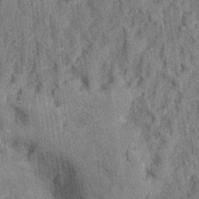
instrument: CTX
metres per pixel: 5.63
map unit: Hto
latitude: 13.7828
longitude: -34.1011
